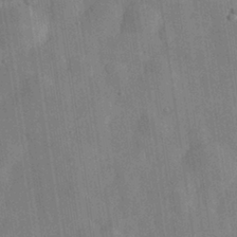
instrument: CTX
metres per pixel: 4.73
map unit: eHh
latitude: 31.1592
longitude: -77.9528
